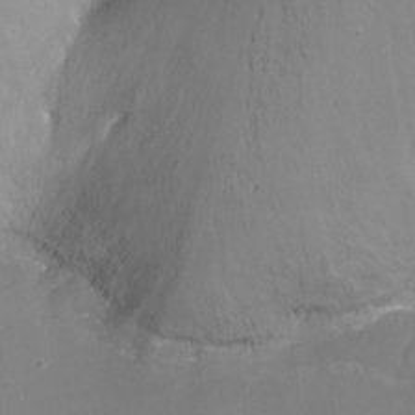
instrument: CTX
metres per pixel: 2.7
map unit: Nhu
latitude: -8.5385
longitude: -41.6127
